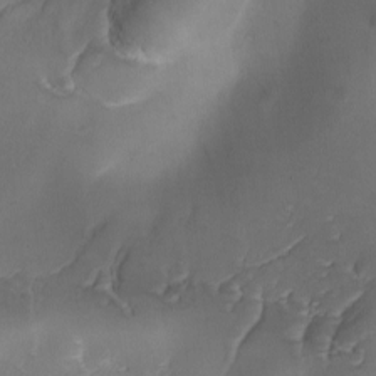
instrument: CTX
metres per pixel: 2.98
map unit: Ave
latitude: -9.9745
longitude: -122.1578
